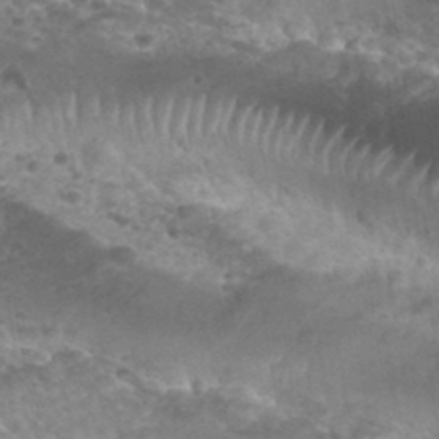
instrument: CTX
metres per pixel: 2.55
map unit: Nhu
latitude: 28.2900
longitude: -55.0647
